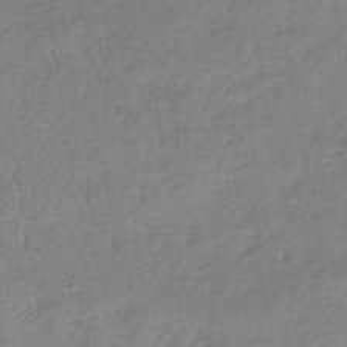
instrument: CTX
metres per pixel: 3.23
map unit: lHb
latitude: -40.0094
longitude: 69.0486
